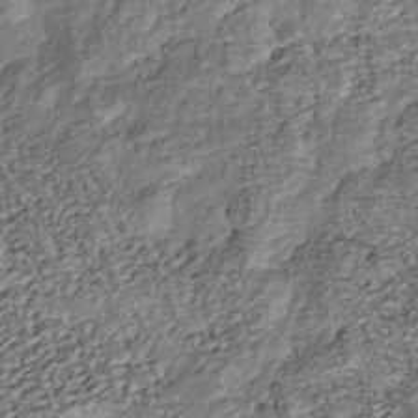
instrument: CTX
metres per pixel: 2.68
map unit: Nhu
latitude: -38.5385
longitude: -81.6127
